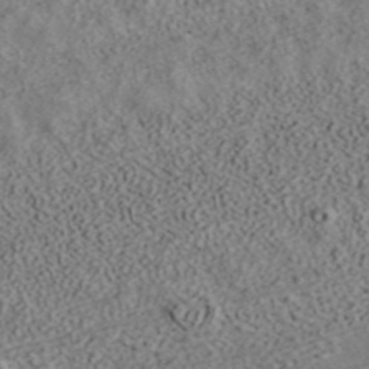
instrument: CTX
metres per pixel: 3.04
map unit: ANa
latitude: 39.3293
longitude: 19.4832
